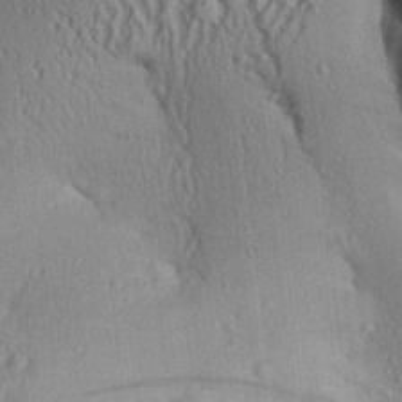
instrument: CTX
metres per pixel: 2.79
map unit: Aa
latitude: 27.2348
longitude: -134.7435
